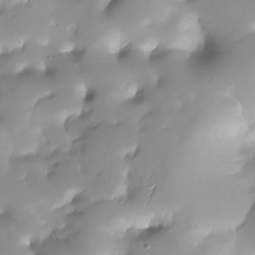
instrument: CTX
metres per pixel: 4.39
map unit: Nhu
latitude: -28.2362
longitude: -59.5371
